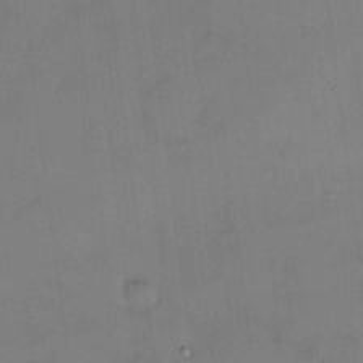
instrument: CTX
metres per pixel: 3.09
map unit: HNhu
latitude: 3.5749
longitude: 8.6707
